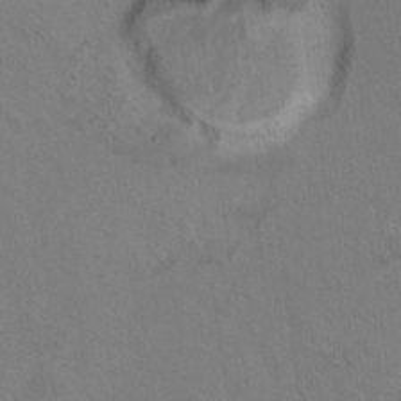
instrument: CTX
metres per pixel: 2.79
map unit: Hto
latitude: 8.9136
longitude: -34.4790
